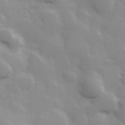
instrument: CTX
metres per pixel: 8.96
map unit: Hve
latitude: 30.7247
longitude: 150.3873
